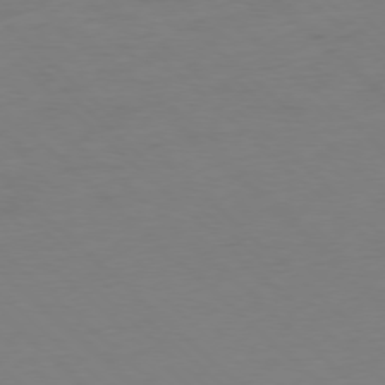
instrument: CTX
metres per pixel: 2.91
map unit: Ap
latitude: -77.9178
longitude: -57.5938
